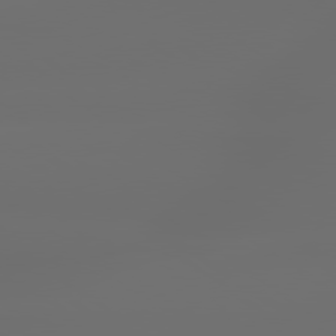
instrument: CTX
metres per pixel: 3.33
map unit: lApd
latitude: 79.7450
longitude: -139.0836
